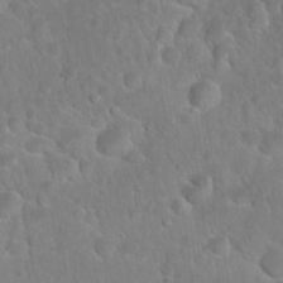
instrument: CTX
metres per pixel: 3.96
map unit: Nhu
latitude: 27.4993
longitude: -62.2145
